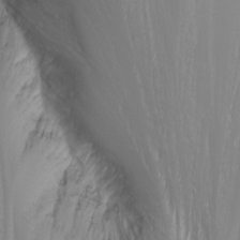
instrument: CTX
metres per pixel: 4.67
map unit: Nhu
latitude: -6.1417
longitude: -89.3104
